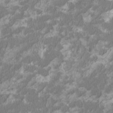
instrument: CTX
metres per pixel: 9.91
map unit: HNhu
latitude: 1.8772
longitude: -2.8191
